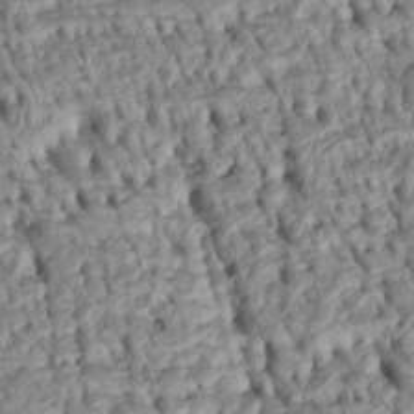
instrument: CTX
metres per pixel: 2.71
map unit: Htu
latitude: -5.1053
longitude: 152.9541
